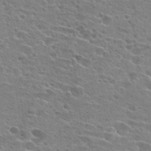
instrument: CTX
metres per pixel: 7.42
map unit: Hto
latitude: 24.3089
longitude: -42.6491
